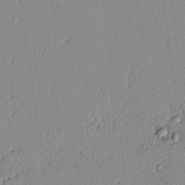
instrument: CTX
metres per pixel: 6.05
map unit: lAvf
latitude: 7.1214
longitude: 168.0661
